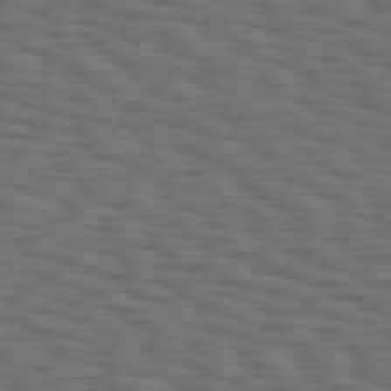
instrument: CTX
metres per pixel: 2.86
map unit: Hpe
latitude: 75.1781
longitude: -133.7261
